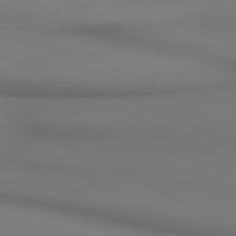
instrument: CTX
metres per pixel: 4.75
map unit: lApd
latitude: 80.5924
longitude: 155.5777
